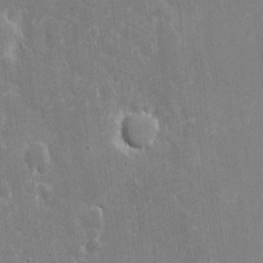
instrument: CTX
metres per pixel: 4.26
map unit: eHh
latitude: 6.5735
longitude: -69.8017
